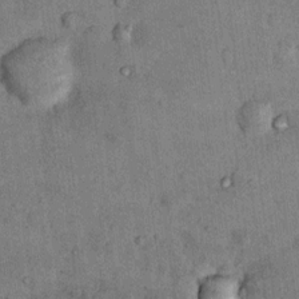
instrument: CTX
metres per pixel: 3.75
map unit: Nhu
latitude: 7.2159
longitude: -23.8394
